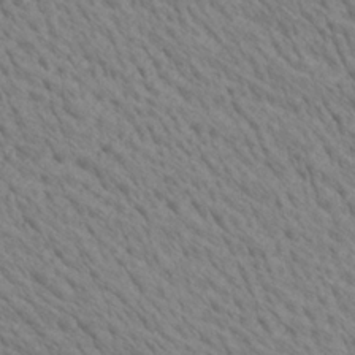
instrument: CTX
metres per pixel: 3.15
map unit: Ave
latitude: 21.1403
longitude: -139.6127
